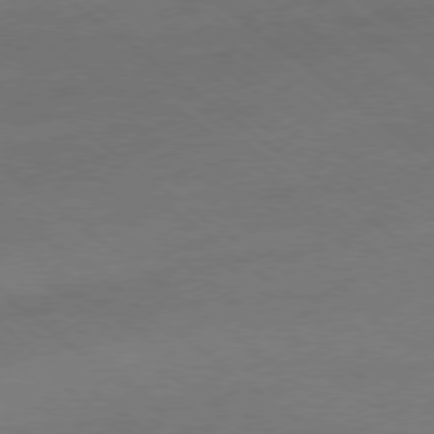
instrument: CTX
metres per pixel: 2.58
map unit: Ap
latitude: -79.0675
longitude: -54.7435
